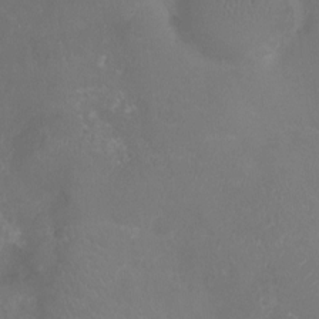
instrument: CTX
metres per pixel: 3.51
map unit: Ht
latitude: -7.6344
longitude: -19.0458
